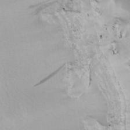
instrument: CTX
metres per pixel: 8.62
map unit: lAa
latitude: -9.5777
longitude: -125.6316
